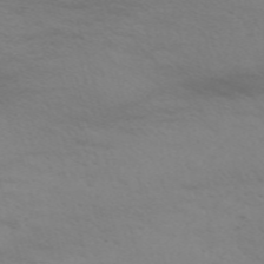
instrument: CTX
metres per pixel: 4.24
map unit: Nve
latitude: -59.0297
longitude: 55.8611
